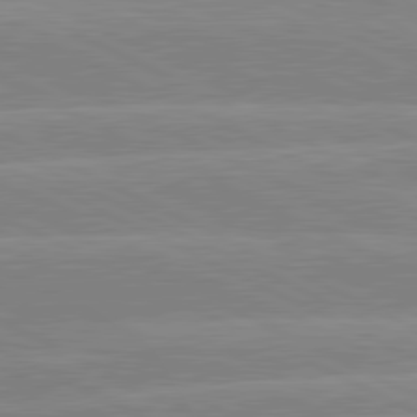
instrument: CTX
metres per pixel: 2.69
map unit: lApd
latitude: 80.9514
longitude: -128.3089
